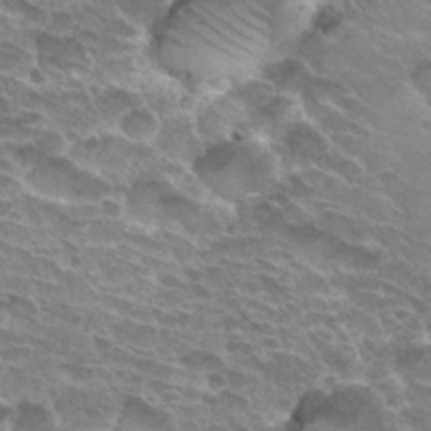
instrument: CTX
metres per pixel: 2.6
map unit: Hto
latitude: 30.4601
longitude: -42.2334
